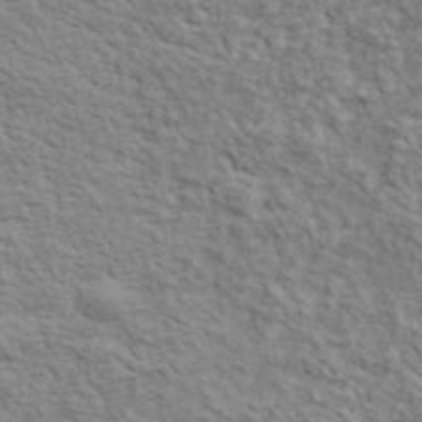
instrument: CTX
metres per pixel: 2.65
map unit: lHvf
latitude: 37.8584
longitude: -88.9703
